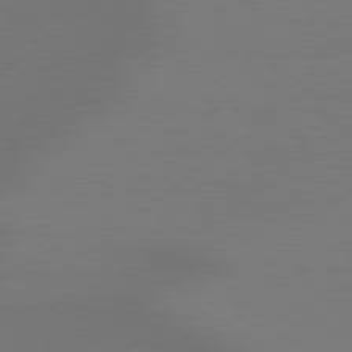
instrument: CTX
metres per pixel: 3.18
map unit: lApd
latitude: 79.2726
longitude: -131.5560
